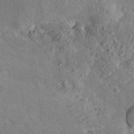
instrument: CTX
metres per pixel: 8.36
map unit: Ht
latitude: 12.4790
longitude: -40.6490
